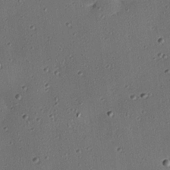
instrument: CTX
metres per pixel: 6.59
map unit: eHh
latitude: 22.9892
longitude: -91.5749
